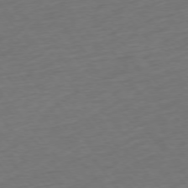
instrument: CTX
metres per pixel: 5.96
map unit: Ap
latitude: -76.0472
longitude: -64.7246
